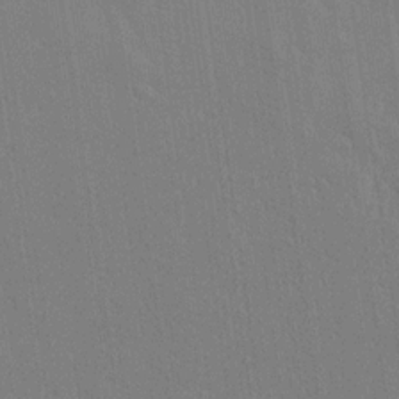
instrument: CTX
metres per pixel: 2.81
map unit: lAvf
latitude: 14.3846
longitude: -127.0459
